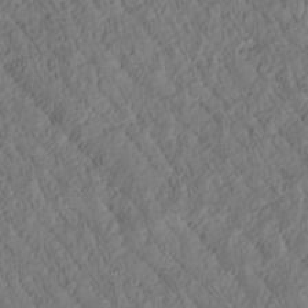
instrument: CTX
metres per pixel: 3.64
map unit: Htu
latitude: 0.4790
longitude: 175.8044
